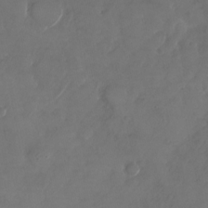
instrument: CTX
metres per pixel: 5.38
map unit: Nhu
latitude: -28.3873
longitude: -70.8947
